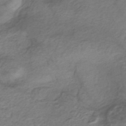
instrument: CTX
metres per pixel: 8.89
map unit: eHh
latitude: -42.7463
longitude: 117.2375
